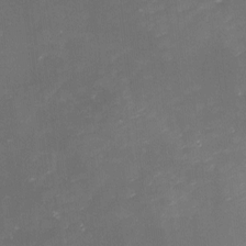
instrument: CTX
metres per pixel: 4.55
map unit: eHh
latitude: -1.6533
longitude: -80.3845
